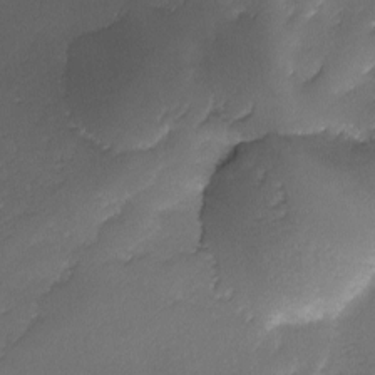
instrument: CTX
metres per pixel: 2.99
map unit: Ave
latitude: -10.7463
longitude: -122.0444
